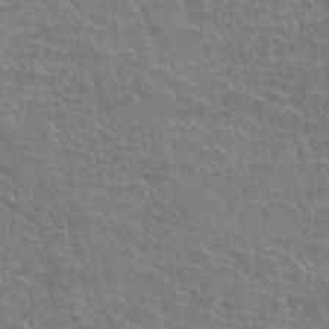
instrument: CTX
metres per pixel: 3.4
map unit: Hto
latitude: 35.8772
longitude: -44.7624
